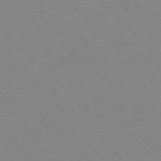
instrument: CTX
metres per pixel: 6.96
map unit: lApd
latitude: 77.2726
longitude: -59.6883
